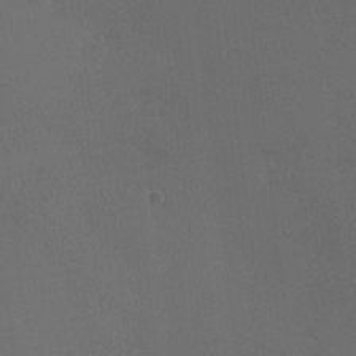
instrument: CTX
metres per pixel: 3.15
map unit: eHh
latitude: -4.5196
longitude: 19.5399
